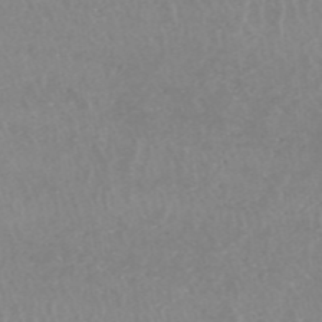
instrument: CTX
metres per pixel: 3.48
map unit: HNhu
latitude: -47.9178
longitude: 30.8408
